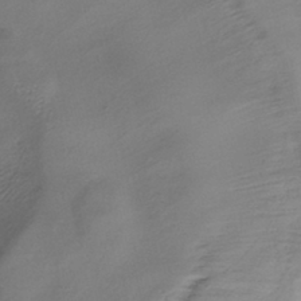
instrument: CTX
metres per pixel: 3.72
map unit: HNhu
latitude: -40.2739
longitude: 98.7652
